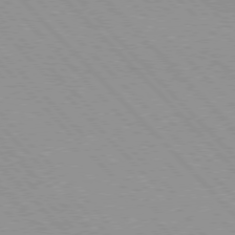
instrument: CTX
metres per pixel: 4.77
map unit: Hpe
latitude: 76.1955
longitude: -154.8380
